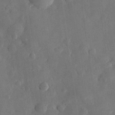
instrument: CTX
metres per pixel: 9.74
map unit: eHh
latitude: 30.4979
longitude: -78.0633
